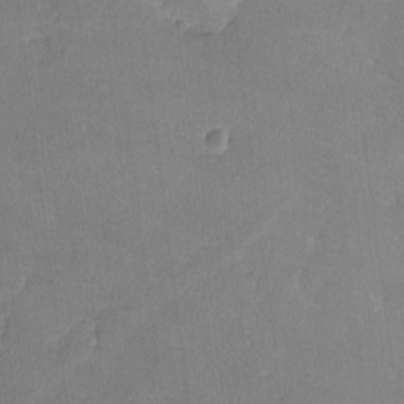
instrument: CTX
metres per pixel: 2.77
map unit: lHvf
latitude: -11.0109
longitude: -101.3671
